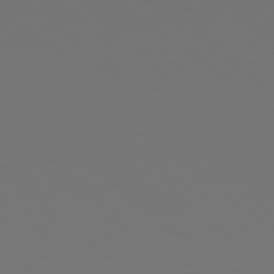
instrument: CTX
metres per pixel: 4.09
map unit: Hpe
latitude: 78.4790
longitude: -174.9703
